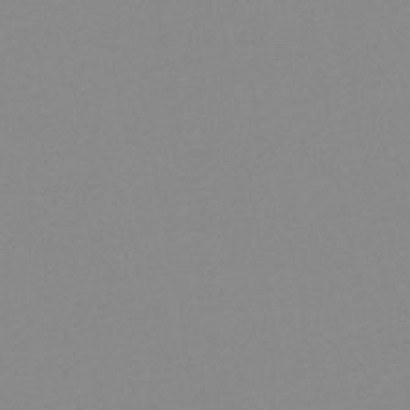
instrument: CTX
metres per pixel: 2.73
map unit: HNb
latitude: -54.1228
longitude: -49.3671
